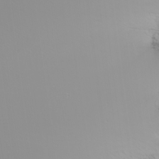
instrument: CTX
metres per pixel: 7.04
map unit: Nhu
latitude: -5.6910
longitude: -91.8961
